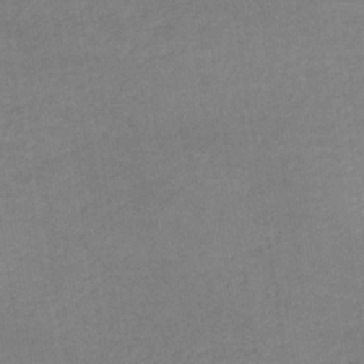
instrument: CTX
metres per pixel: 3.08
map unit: lHb
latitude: -34.8030
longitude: 64.5574
